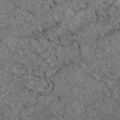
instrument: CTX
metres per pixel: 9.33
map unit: eAb
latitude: 45.2915
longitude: 113.9367
